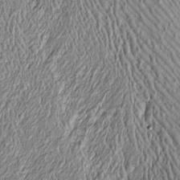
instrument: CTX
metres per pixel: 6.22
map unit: Htu
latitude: -6.0661
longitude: 159.5210
